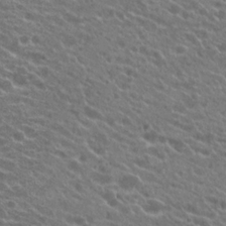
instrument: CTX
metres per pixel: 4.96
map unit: Hto
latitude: 23.0836
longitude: -38.0255
